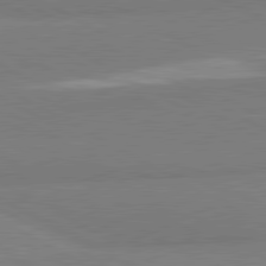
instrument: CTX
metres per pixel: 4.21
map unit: lApd
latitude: 81.0836
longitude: -179.0837
